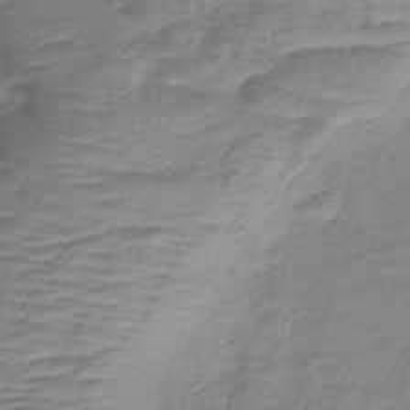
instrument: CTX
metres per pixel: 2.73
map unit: lHb
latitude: -39.4644
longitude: 75.5022
